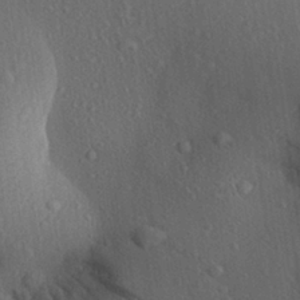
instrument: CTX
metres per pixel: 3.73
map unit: Aa
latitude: 26.9136
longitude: -137.9150
